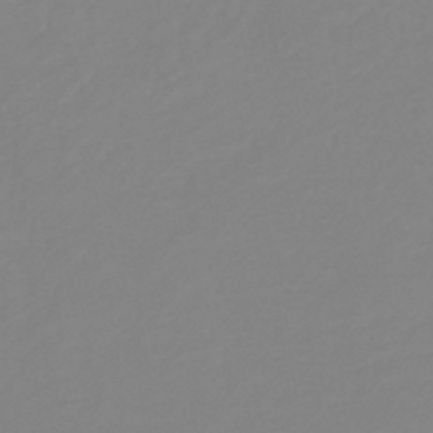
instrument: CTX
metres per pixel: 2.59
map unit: HNb
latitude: -40.9164
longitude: 51.3510
